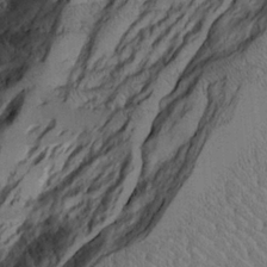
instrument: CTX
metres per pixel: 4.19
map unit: Aa
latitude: 12.2712
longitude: -126.2901
